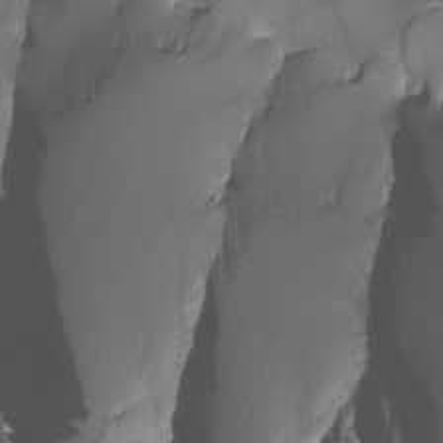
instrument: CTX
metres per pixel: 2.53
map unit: Nhu
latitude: -7.9556
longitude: -93.3670
